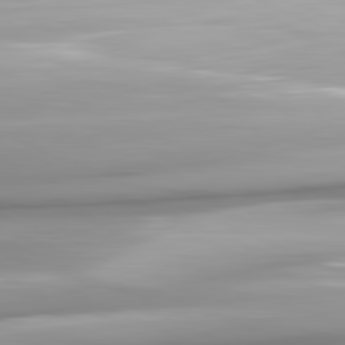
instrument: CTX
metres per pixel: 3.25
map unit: lApd
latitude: 81.7450
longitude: -146.8191
